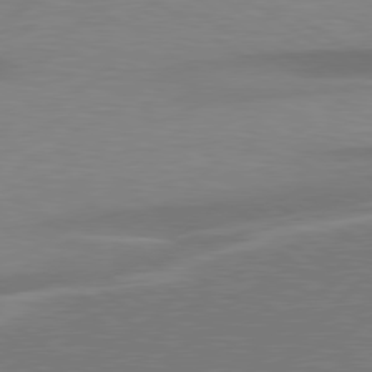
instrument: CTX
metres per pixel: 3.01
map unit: lApd
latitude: 79.2726
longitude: -93.1592
